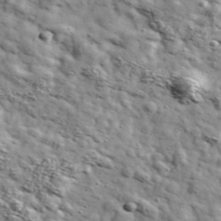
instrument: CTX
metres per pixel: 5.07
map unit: Ave
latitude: 40.9892
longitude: -107.1781
